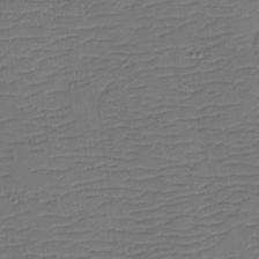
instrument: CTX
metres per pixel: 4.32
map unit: eHh
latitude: -3.9745
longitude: -82.0255
